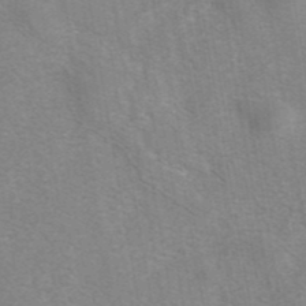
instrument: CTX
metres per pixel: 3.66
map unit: eAb
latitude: 41.9906
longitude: 107.0487
